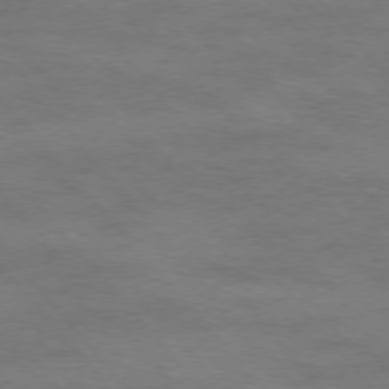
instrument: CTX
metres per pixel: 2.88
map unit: Ap
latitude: -76.3873
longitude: -62.0255
